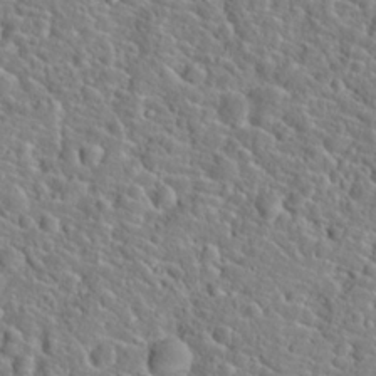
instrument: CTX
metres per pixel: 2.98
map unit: Hto
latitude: 21.2726
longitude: -44.8758
